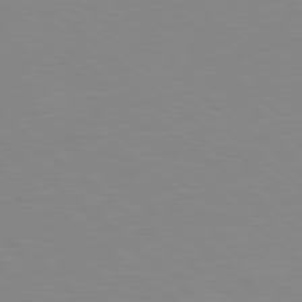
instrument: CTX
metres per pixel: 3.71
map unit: lApd
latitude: 78.9325
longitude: -176.4412
